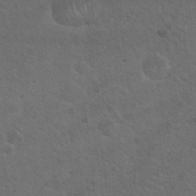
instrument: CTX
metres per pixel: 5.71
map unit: Hto
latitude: 19.5560
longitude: -54.1011
